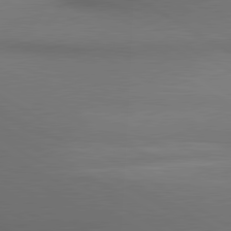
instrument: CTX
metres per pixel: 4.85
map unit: lApd
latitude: 80.4601
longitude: 134.2551
